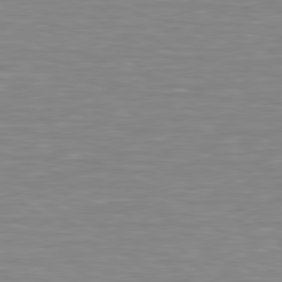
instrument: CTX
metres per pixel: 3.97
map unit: lApd
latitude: 79.1592
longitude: -89.0459
